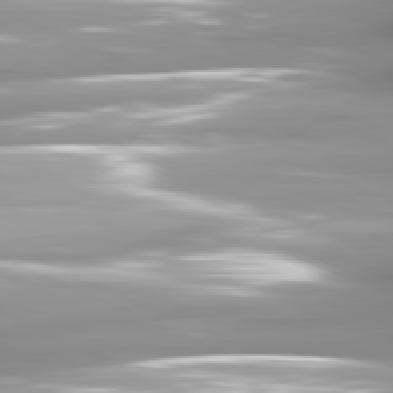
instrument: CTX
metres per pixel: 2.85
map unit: lApd
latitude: 81.7261
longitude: -146.4601
